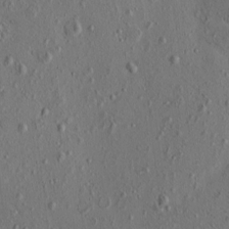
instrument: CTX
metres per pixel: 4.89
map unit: eHh
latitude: -0.7464
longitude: 18.6518
